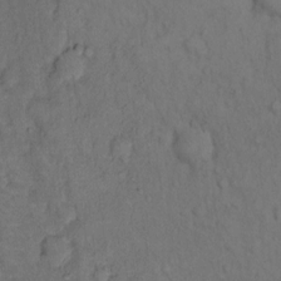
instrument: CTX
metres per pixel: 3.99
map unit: Hto
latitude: 14.7247
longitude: -61.9906
